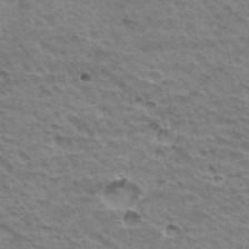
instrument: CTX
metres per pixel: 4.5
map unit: Hto
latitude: 35.5182
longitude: -43.7261
